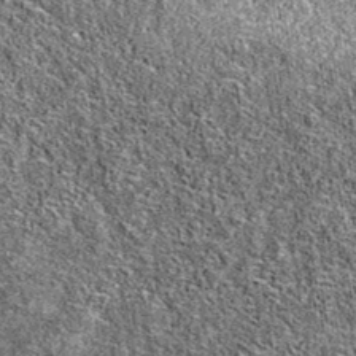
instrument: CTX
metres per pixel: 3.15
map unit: eAb
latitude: 36.6490
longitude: 105.4454
